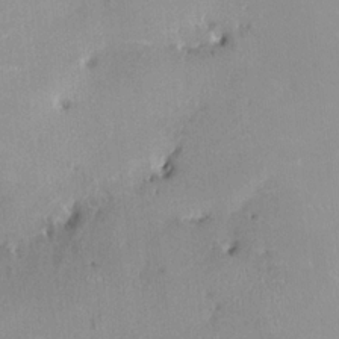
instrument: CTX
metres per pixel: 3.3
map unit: HNhu
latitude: 0.5734
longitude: -4.3089
